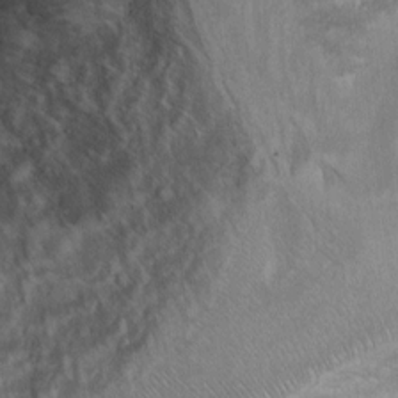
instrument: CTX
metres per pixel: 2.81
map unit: Ht
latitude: 7.9339
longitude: -36.8947
